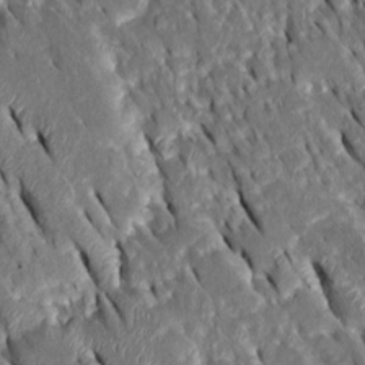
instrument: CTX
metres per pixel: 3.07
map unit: Htu
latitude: -0.9542
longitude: 149.1998
